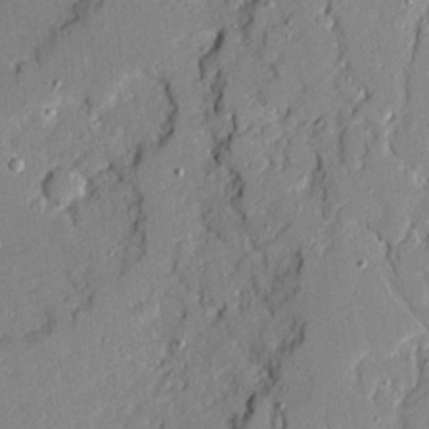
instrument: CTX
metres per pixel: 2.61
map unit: Ave
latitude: 18.8569
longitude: -128.2900
